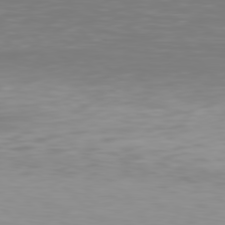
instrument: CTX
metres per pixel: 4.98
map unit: Hpe
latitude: 78.3279
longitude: -166.8947
